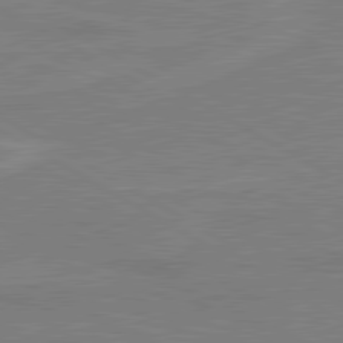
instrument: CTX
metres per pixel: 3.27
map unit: lApd
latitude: 80.5357
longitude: 122.4629
